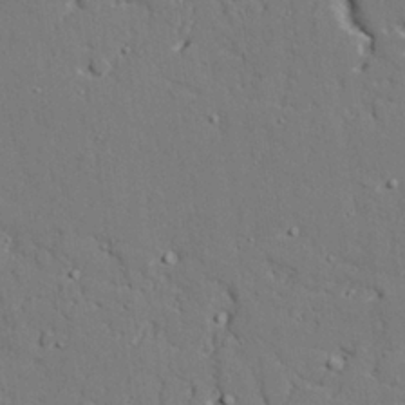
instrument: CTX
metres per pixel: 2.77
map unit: lAvf
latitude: 27.7828
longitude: -109.2348
